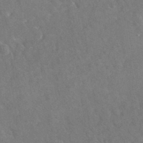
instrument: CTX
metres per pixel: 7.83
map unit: eAb
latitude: 34.6868
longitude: 111.2187
